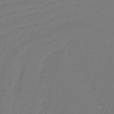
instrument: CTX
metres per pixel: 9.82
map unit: HNb
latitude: -42.8408
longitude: 52.5006
